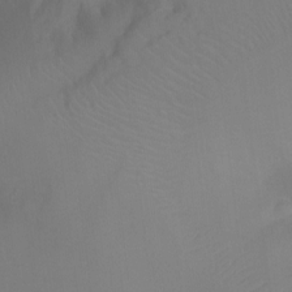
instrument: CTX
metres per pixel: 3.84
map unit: Ht
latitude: -4.5951
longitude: -27.6694
